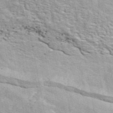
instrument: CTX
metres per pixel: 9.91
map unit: ANa
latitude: 48.9892
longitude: -75.5938
